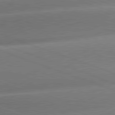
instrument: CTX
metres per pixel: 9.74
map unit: lApd
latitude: 81.1781
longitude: -158.7435
